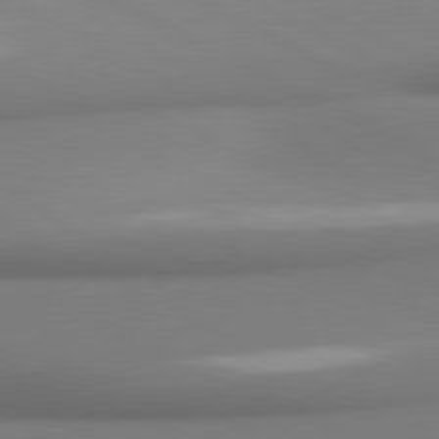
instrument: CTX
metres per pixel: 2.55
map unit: lApd
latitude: 80.9325
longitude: 177.1053
